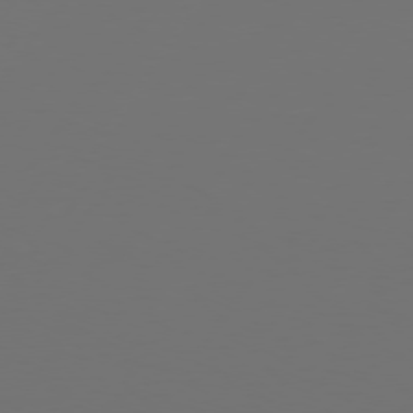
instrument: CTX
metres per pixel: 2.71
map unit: Hpe
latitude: 74.3467
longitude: -130.7436
